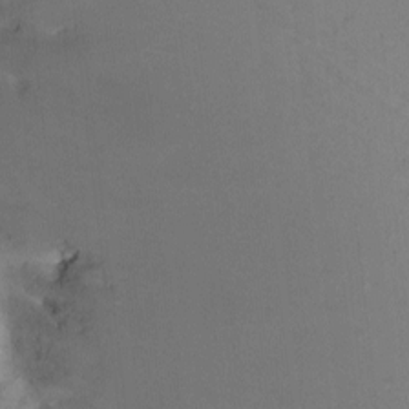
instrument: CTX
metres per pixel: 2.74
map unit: Ht
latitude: -9.6533
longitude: -28.5168
